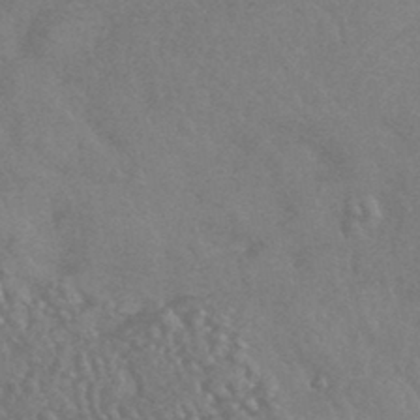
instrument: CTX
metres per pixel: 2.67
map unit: HNhu
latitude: -44.1417
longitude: 92.8786
